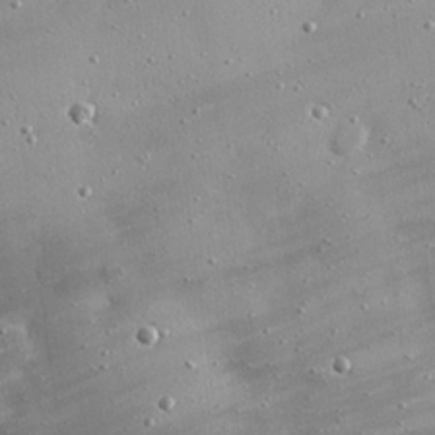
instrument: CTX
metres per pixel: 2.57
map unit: eHh
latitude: 25.0836
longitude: -88.7058
